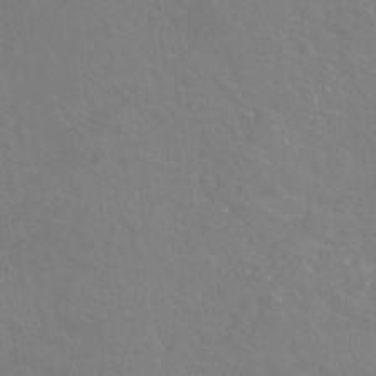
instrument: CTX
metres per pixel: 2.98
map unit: Hto
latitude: -2.9541
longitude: -34.6301
